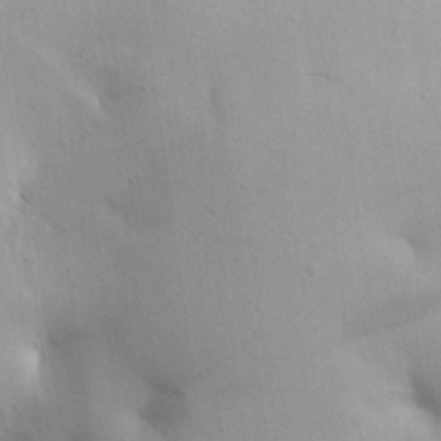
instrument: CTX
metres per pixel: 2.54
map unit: eHh
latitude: 25.0647
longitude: -90.4034
